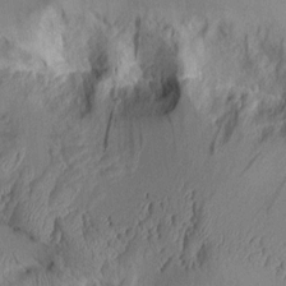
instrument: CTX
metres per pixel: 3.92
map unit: Aa
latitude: 8.8380
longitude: -127.6505
